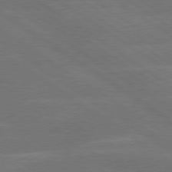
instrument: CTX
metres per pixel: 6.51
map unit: lApd
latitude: 79.9528
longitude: -124.9513
